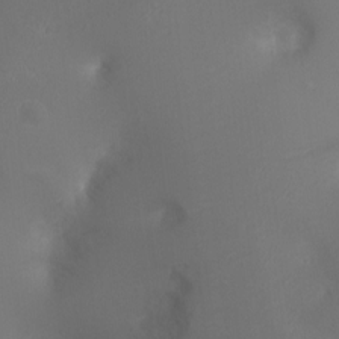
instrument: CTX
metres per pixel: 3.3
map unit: Ht
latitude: -1.3321
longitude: -17.6127
